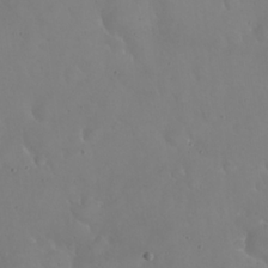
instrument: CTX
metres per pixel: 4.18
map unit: eHh
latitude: 24.5167
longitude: -63.6694
